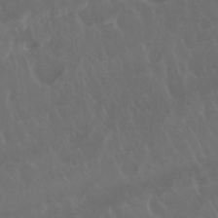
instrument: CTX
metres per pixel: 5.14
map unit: Nhu
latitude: 22.9514
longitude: -63.4427
